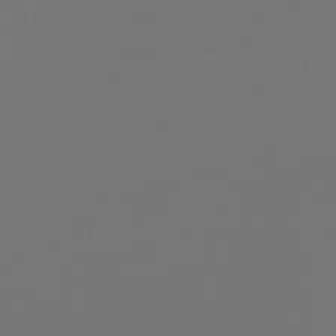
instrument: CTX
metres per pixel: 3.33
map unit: lHb
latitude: -47.5210
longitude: 63.0486
